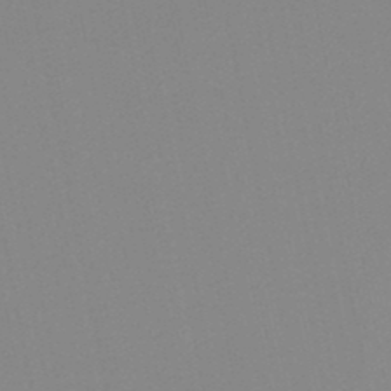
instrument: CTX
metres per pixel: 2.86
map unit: lHb
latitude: -48.3873
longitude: 70.2362
